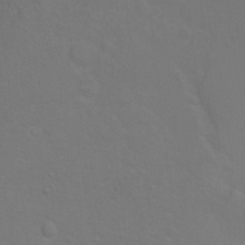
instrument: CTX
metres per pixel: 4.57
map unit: Ht
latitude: -6.0283
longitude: -34.8947
